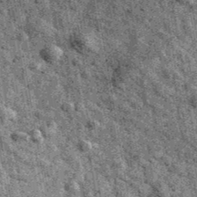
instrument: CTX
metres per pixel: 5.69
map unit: Ave
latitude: 40.1011
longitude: -107.1025
